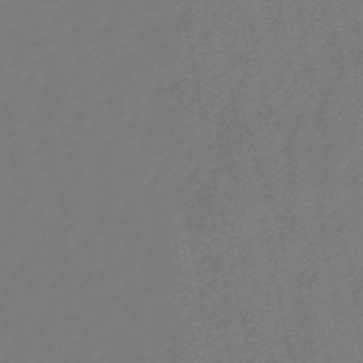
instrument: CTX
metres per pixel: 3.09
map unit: eHb
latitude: -50.7085
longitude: 78.0472
